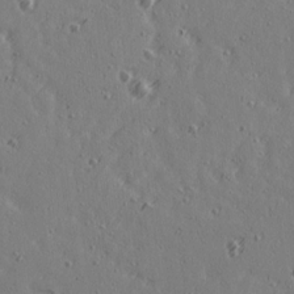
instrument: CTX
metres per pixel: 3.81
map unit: Ave
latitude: 14.9325
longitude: -106.1200
